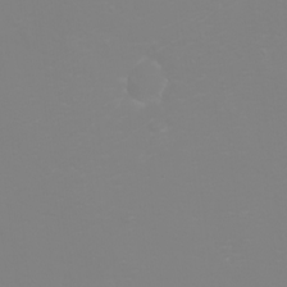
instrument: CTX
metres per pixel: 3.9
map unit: eHh
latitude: -2.5384
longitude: -75.6694
